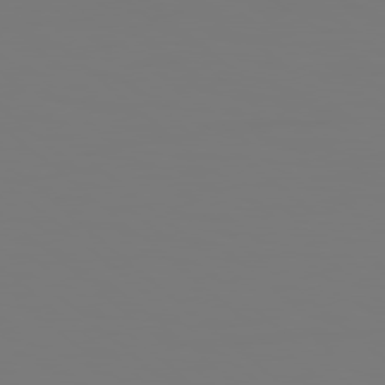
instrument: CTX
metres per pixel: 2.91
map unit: Hpe
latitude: 78.3090
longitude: 177.6911
